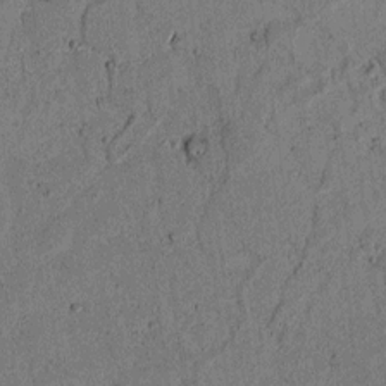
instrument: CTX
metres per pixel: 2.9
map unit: lAvf
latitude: 4.4034
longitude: 168.2739
